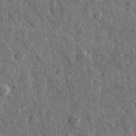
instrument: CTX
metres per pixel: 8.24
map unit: lHvf
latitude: 35.0647
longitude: -87.7638
